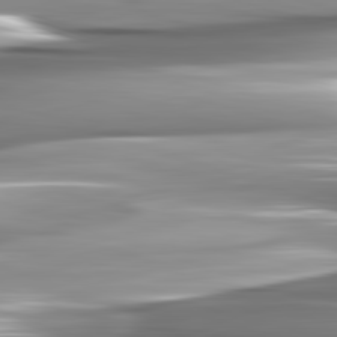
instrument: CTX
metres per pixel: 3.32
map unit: lApd
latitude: 82.5734
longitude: -140.8946
